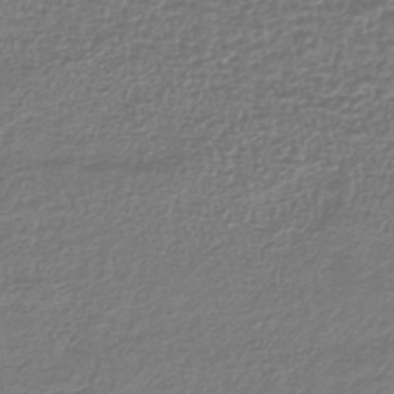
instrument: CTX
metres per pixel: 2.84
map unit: lHb
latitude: -41.3321
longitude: 72.3495
